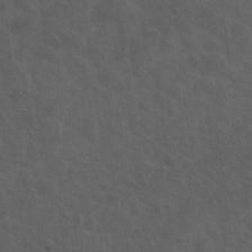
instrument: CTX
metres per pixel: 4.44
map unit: Hto
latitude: 19.2159
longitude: -54.1389
